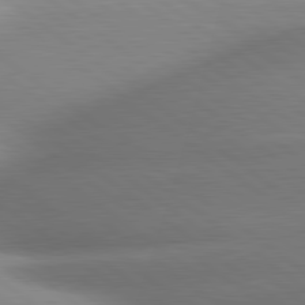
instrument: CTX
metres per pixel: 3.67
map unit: lApd
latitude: 80.5168
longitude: -160.8947
